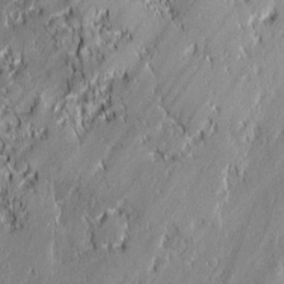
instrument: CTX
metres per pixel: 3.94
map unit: lAvf
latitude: 0.1011
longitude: -107.7450
